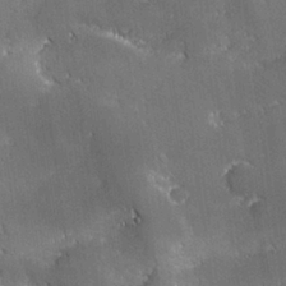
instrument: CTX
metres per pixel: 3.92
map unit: lHvf
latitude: 26.5924
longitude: 141.6155
